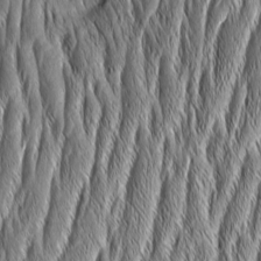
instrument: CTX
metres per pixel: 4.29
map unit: Aa
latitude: 7.8583
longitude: -130.3468
